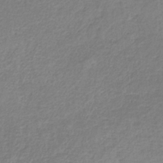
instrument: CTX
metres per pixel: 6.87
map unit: HNb
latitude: -34.4062
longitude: 55.9556
